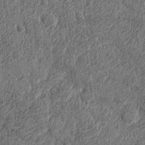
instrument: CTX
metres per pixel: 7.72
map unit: Nhu
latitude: -12.1417
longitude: -22.5735
